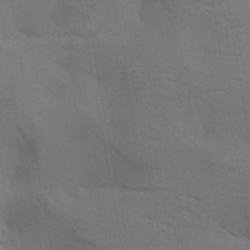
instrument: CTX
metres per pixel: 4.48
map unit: lAa
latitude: 18.8002
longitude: -138.9703
